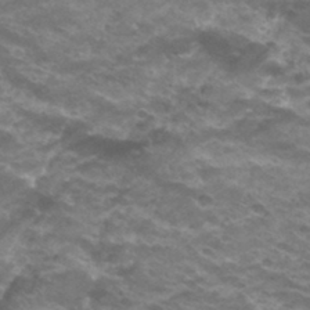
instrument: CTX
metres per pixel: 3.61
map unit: Hto
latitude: 33.1403
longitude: -42.5546
